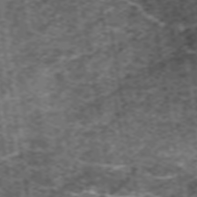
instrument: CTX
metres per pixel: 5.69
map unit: eAb
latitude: 47.6316
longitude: 102.3117
